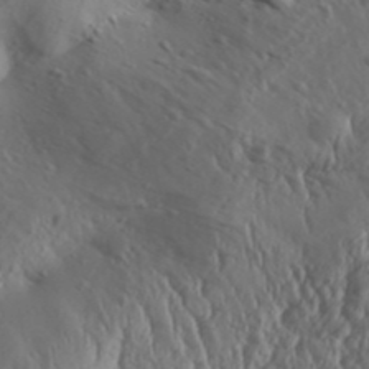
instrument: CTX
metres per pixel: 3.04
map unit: Aa
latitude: 31.9339
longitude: -135.9906
